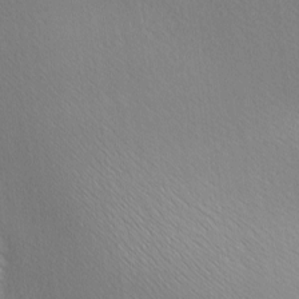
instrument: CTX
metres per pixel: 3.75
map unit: lAa
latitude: -5.7477
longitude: -121.6883
